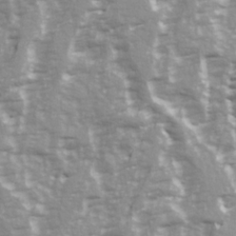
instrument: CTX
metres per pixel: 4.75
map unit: Ave
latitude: 22.1200
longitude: -132.8380
